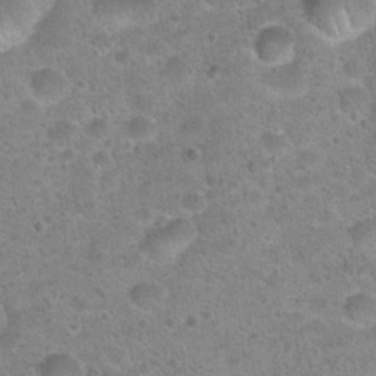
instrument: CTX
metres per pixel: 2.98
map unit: Hto
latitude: 21.6505
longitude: -49.5938
